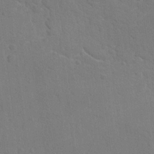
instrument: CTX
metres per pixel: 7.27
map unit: lAvf
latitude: -9.5588
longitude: -120.0633
